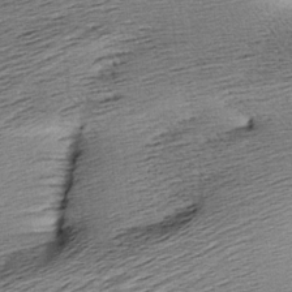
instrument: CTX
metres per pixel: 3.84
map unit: Aa
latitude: 7.9339
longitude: -140.9135
